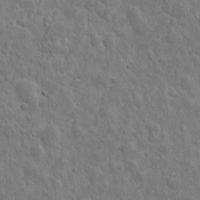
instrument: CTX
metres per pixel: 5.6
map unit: eHh
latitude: 9.9906
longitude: -73.1970
